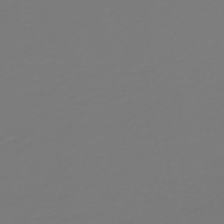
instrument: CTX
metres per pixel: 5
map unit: HNb
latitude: -46.8030
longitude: 54.8030
